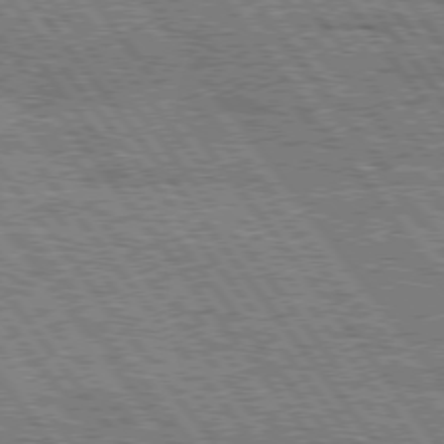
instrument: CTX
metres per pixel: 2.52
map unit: Hpe
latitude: 75.7261
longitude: -152.3656
